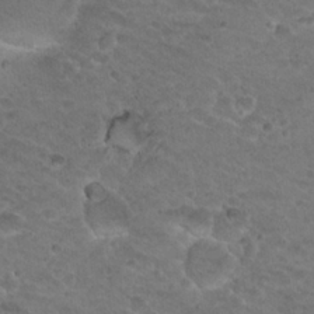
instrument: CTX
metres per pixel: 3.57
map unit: Hto
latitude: 19.7260
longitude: -33.0458
